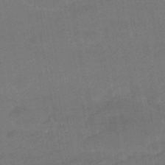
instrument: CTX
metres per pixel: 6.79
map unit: HNhu
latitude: -47.3509
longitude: 90.0472
